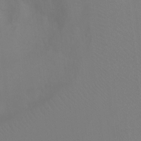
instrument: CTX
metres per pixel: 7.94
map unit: Ht
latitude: -7.5588
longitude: -28.5923
